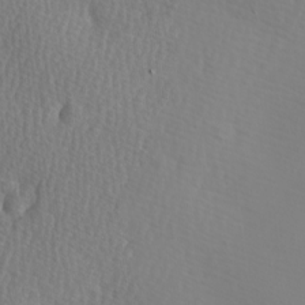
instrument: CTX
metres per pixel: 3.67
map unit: Hve
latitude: 13.6127
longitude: -91.3482
